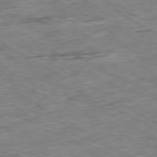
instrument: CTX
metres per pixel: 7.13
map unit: Ap
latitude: -80.3118
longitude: -84.5546
